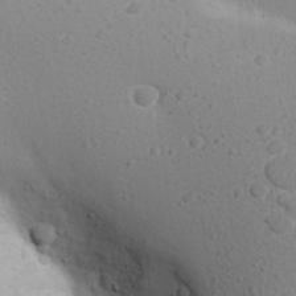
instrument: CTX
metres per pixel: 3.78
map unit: Aa
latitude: 27.4804
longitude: -143.1214
